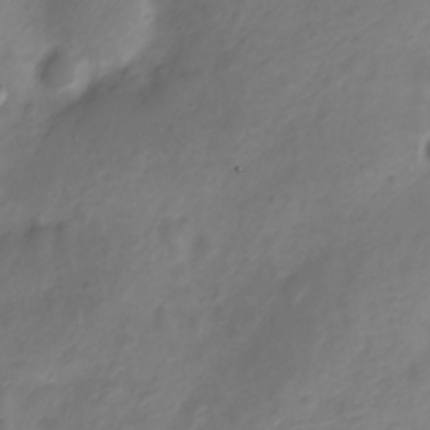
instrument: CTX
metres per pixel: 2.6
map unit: Nve
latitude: -20.5573
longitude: 108.1984
